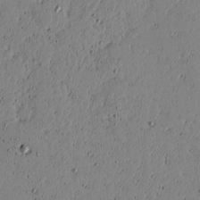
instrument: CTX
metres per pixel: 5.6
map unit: lAvf
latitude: -1.6722
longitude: -106.1389
